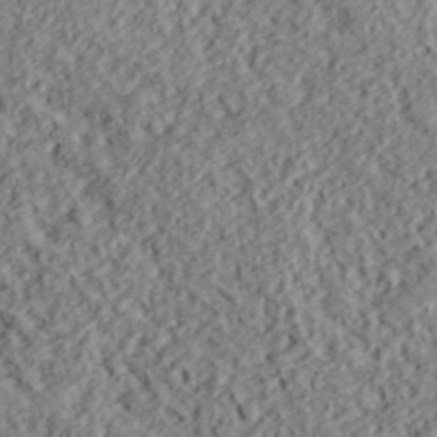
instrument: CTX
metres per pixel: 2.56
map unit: lHvf
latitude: 38.6301
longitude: -88.3090
